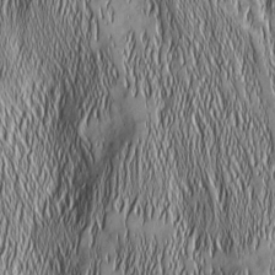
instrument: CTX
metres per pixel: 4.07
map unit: Nhu
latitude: -5.3131
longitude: -151.8772
